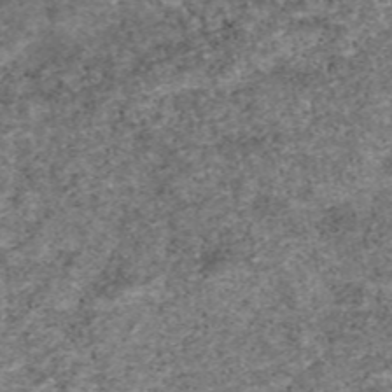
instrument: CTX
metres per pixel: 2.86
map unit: eAb
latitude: 48.4979
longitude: 122.3118
